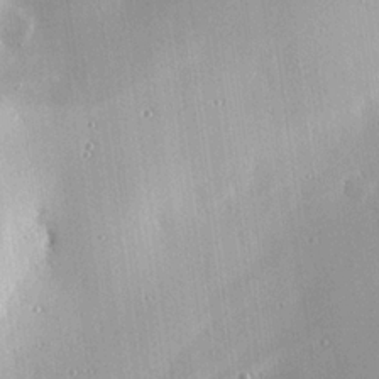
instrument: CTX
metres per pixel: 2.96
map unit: eHh
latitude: 24.6490
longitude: -90.0255
